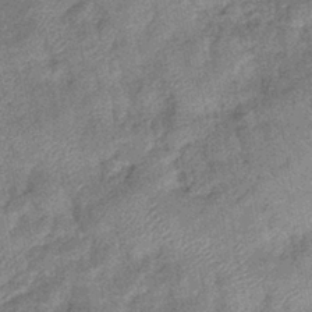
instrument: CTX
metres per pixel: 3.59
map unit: eHb
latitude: -41.4643
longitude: 82.4629
